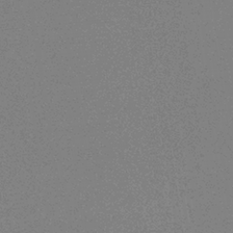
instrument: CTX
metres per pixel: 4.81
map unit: HNb
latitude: -34.5574
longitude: 52.6707
